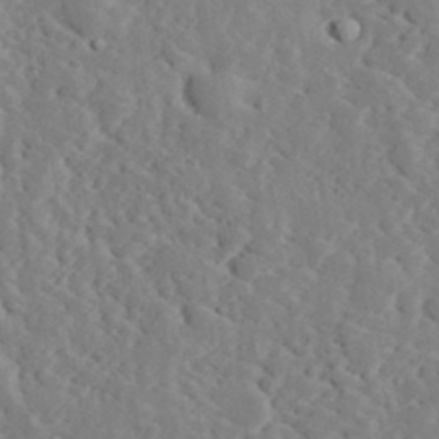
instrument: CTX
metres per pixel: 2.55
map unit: lHvf
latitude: 33.4804
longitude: -82.9891
